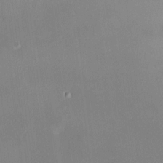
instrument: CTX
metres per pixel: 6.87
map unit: HNhu
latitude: 7.9339
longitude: 7.8989
